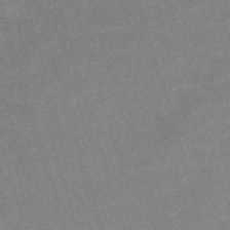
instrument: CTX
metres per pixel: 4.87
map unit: eHh
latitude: -62.1794
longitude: 49.5966
